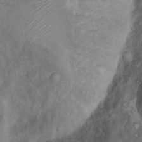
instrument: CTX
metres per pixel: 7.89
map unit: Nhu
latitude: 10.6302
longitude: -26.5735
